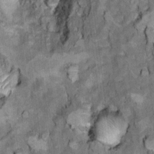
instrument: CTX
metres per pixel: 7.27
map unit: Ht
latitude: 12.1200
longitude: -32.9702
